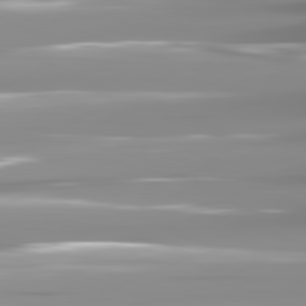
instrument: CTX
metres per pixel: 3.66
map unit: lApd
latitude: 81.8961
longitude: -139.0647
